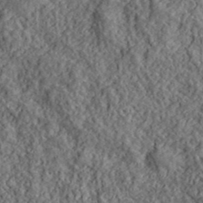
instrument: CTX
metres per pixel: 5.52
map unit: lHvf
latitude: 40.4412
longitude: -86.1955
